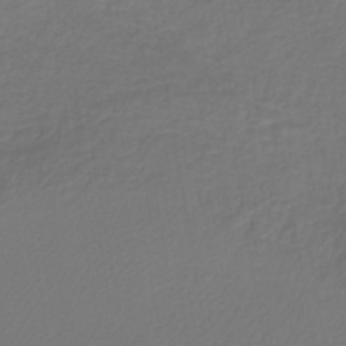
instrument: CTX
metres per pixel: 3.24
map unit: lHb
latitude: -43.1809
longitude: 65.8989
